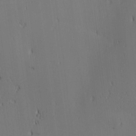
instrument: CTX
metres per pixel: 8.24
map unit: Ave
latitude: 11.9906
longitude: -107.5938
